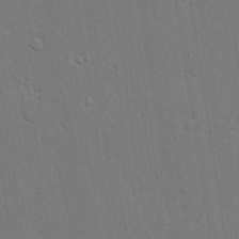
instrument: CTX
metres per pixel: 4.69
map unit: lAvf
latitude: 23.8016
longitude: -110.1956
